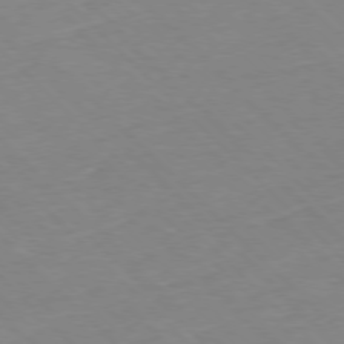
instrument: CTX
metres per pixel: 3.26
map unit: Hpe
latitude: -77.8800
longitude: 12.7274
